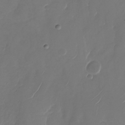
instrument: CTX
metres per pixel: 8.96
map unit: Nhu
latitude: -28.2928
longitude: -67.9906
